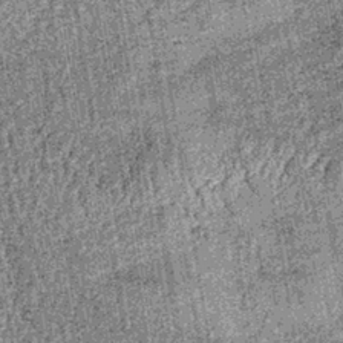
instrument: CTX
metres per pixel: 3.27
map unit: lHb
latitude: -37.6344
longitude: 67.4644
